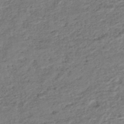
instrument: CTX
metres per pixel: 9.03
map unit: HNhu
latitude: -45.2376
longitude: 105.9745
